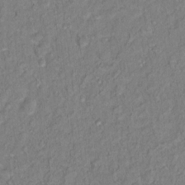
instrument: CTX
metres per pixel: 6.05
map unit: Hto
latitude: 13.4427
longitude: -37.5560
